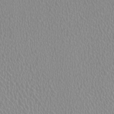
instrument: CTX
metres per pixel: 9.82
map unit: HNhu
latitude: -1.6911
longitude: -0.8947
